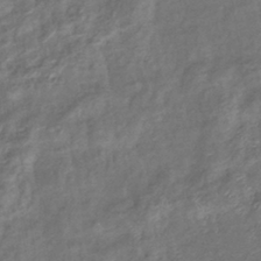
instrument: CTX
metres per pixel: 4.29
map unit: eHb
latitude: -39.4455
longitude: 78.7652
